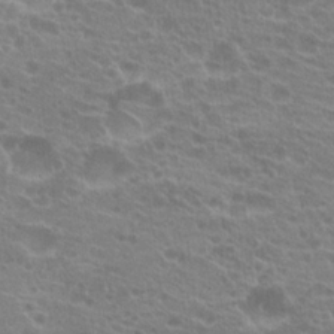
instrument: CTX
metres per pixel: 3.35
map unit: Hto
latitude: 21.3482
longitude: -40.6490
